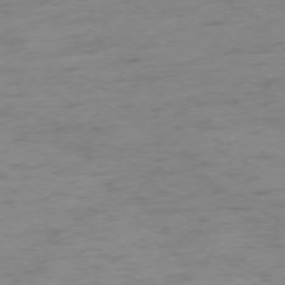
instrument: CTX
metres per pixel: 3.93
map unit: Ap
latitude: -76.6141
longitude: -80.0633
